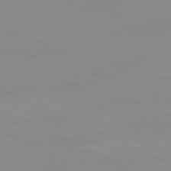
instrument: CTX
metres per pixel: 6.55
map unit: Ap
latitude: -81.1998
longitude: -94.0255
